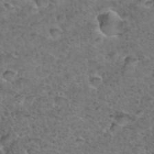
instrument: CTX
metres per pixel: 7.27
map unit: Hto
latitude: 36.3279
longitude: -48.1578
